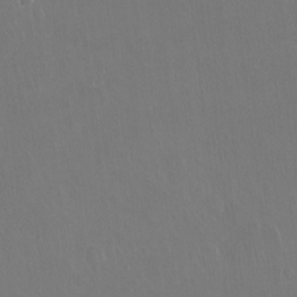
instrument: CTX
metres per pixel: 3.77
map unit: Hto
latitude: -13.2943
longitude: -41.6127
